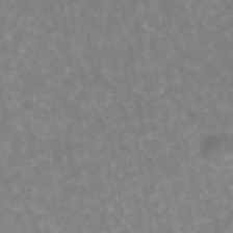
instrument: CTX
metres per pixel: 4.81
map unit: eAb
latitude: 45.2915
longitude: 122.1795
